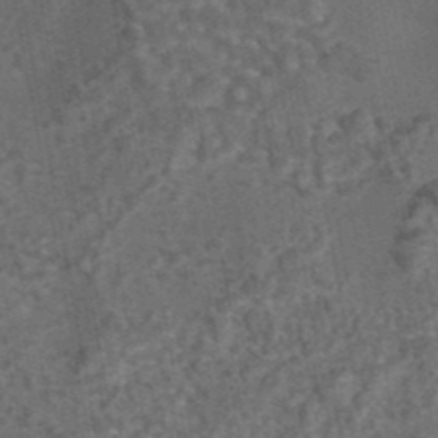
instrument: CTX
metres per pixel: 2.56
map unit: eAb
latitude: 43.4993
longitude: 106.5763
